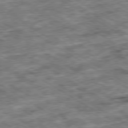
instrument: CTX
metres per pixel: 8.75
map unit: Ap
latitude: -79.9178
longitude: -74.3845
